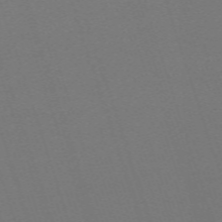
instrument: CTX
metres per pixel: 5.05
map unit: eHh
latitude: -63.4265
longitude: 52.0850
